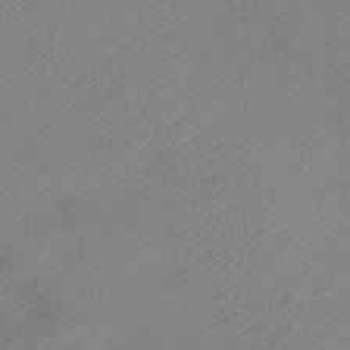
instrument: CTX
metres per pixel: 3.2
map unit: lHb
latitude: -37.2376
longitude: 68.7463
